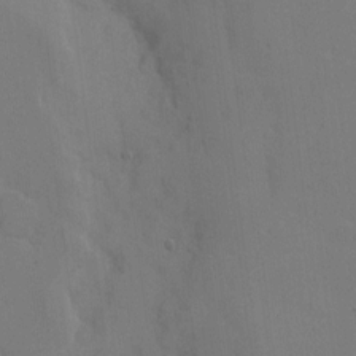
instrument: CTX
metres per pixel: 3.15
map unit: eHh
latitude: 6.4412
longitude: -65.9339
